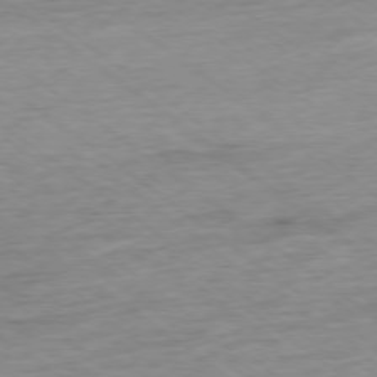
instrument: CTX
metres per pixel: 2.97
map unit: Ap
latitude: -77.9367
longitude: -82.3278
